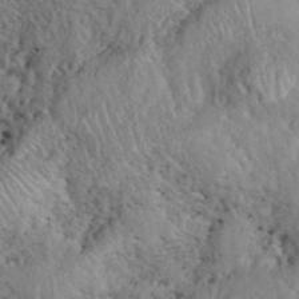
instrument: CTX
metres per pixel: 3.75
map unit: eHh
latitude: 40.2144
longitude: -56.0633
